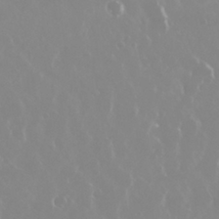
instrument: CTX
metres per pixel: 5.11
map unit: Nhu
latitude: 29.2915
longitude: -61.9528
